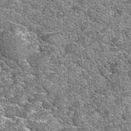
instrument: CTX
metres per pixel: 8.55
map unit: Hto
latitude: 34.9702
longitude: -52.6490
